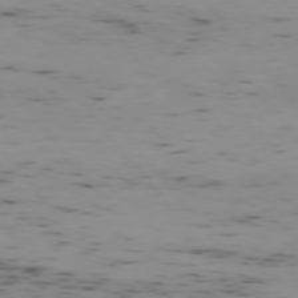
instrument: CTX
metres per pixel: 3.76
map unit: Ap
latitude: -75.5588
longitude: -79.2537
